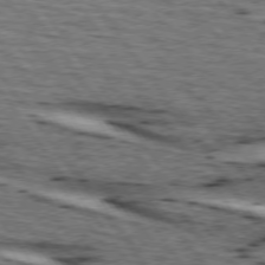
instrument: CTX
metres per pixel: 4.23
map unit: lApd
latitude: 74.3845
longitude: -73.6883
